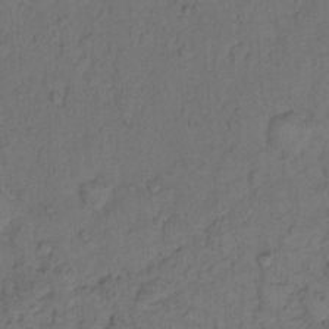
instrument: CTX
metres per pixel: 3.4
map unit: Hto
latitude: 12.2712
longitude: -57.0647
